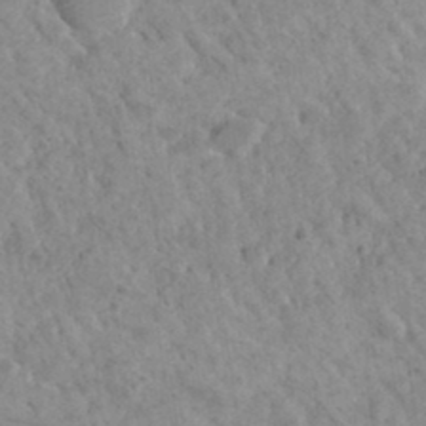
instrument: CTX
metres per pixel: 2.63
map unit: Hto
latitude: 35.6316
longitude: -50.6490
